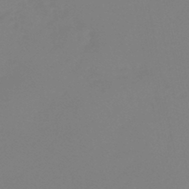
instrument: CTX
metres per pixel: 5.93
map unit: HNb
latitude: -45.9178
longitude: 55.0109
